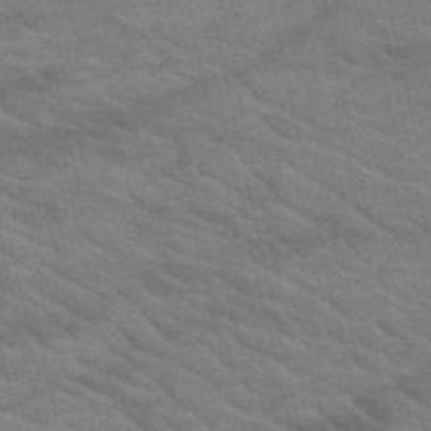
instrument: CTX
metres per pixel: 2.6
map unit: HNb
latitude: -53.1809
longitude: -45.0647
